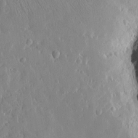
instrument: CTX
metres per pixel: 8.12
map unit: Htu
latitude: -5.1053
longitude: 173.6344
